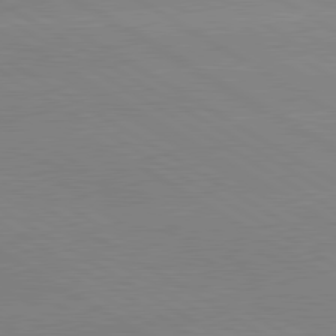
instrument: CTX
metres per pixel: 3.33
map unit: lApd
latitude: 80.5168
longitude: -152.0633
